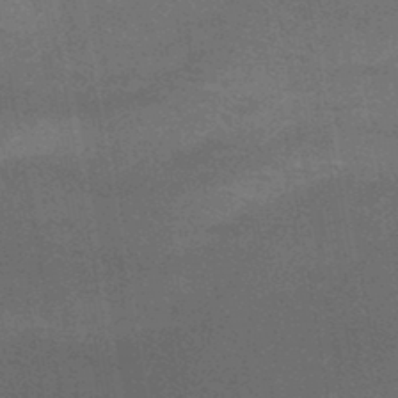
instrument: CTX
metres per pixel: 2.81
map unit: HNb
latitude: -47.2754
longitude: -40.0822
